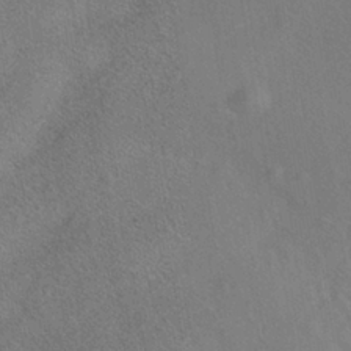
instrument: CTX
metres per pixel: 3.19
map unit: HNhu
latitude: -39.6533
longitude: 100.8596
